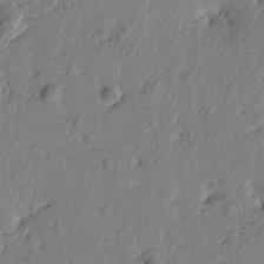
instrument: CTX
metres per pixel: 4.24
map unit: Htu
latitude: -2.6140
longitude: 179.8611
